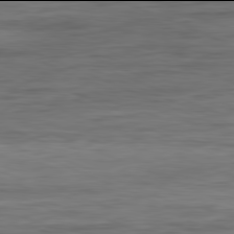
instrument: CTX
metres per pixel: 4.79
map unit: Ap
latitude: -82.0094
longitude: -74.4223
